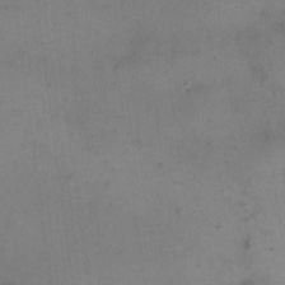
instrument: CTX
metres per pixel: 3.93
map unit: eHh
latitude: 15.2348
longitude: -67.8583
